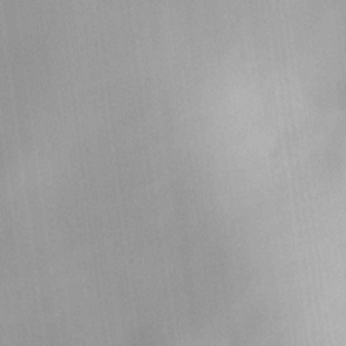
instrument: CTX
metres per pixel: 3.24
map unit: HNhu
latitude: 11.0648
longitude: 8.8408
